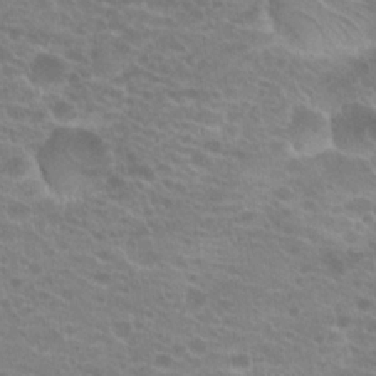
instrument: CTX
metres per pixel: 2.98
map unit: Hto
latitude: 21.4994
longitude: -40.7057
